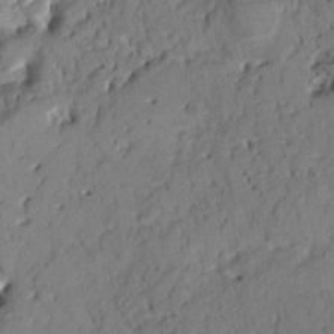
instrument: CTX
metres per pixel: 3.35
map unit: HNhu
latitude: 10.6113
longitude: 9.2376
